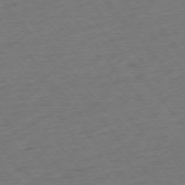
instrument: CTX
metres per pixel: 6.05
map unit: Ap
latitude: -75.4644
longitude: -82.7624
